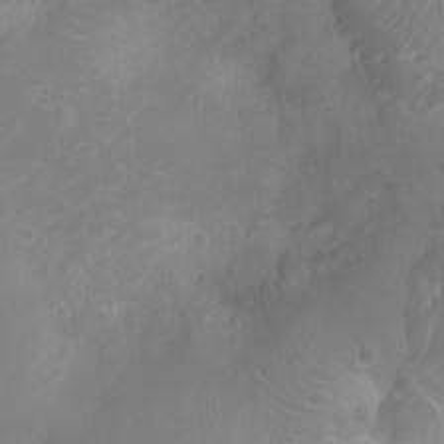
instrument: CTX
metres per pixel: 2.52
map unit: Ht
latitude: -3.5399
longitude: -16.5546
